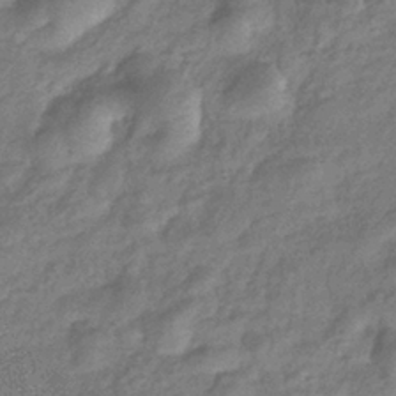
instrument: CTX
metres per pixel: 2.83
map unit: eHb
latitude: -37.7477
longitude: 80.3495
